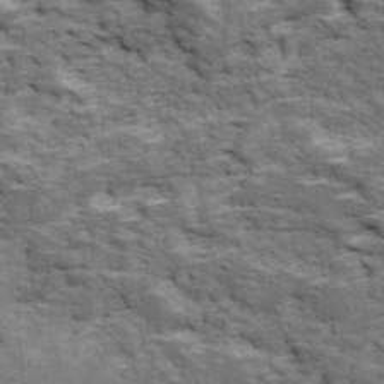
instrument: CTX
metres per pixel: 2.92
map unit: Ave
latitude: 18.1011
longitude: -135.8016
